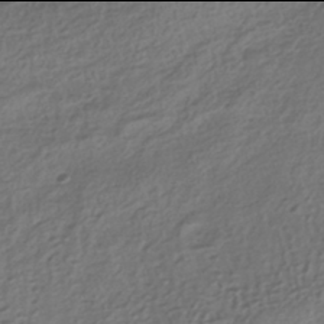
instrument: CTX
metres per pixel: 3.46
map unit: HNhu
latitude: -42.0094
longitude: 106.9731
